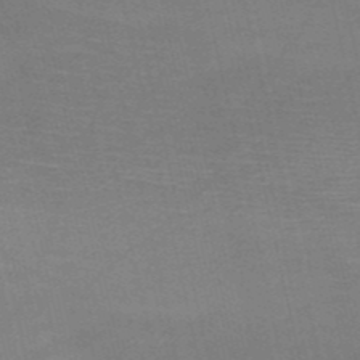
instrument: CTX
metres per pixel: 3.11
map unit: HNb
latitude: -51.5399
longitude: -45.3859
